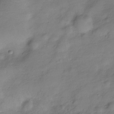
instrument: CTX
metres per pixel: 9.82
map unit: Hve
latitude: -28.9353
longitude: 94.1794
